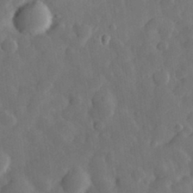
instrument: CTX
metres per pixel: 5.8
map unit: eHh
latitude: 30.4979
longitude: -78.3845
